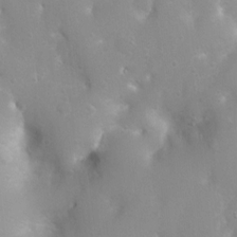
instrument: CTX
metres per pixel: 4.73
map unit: Nhu
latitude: 3.9150
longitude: -26.8380
